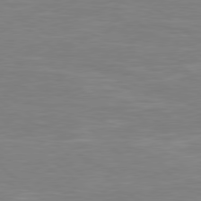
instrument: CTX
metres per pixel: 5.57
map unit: Hpe
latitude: 78.5357
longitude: -125.3859
